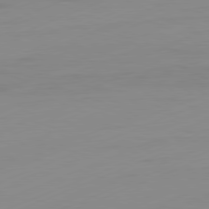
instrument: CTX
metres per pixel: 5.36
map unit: Ap
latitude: -81.6722
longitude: -86.7624
